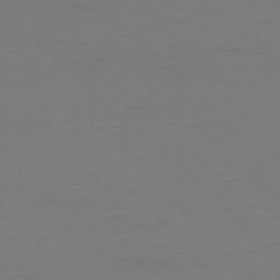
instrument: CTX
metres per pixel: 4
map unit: Ap
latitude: -75.4077
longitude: -78.4223
